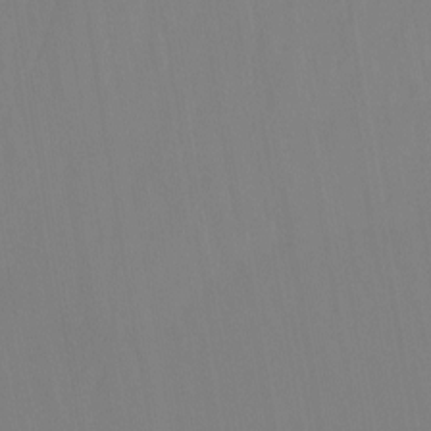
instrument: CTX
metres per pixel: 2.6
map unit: Nhu
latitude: -8.5952
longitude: -79.9528
